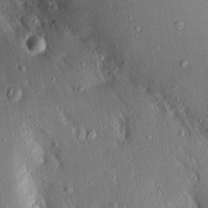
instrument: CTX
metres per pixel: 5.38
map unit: Aa
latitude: 16.1389
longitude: -148.4601
